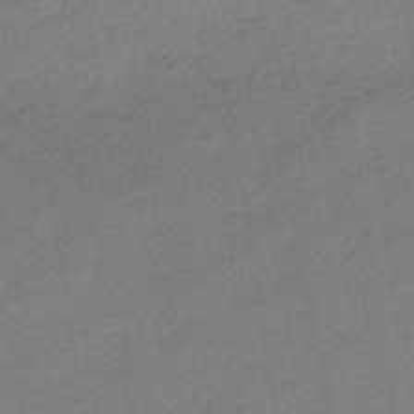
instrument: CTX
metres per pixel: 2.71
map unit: HNhu
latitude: -39.9367
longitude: 94.8219
